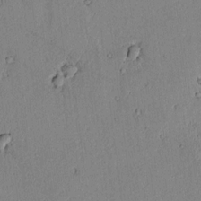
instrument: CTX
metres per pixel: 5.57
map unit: lAvf
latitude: 6.2711
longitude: 169.0297
